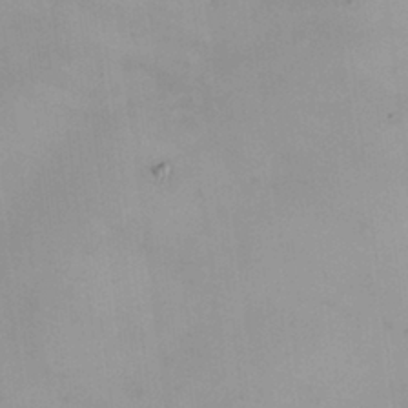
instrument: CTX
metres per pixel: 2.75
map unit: HNhu
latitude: 6.4601
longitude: 13.6533
